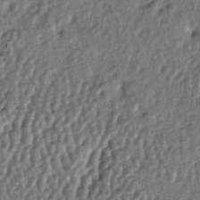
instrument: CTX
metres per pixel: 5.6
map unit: lAa
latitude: -5.7666
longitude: -124.8947
